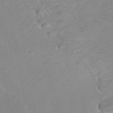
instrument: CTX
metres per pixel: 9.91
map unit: HNhu
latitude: -43.4832
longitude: 103.2376
